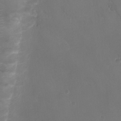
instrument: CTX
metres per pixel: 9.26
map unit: Ht
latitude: -1.6911
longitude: -18.9324
